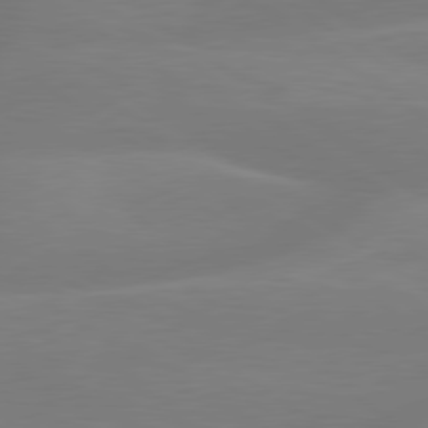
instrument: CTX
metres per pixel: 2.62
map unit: lApd
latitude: 79.4238
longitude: -149.4804
